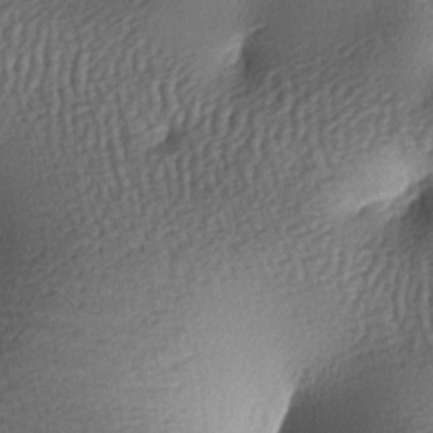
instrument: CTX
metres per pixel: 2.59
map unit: lAa
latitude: -7.5966
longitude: -127.2159
